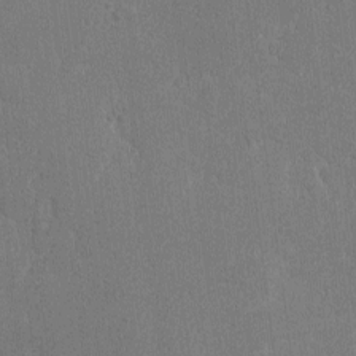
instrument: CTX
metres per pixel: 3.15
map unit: lAvf
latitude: -8.5574
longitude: -113.6694
